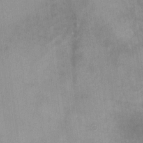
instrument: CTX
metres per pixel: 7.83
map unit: lHvf
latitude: -13.5210
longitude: -101.9906
